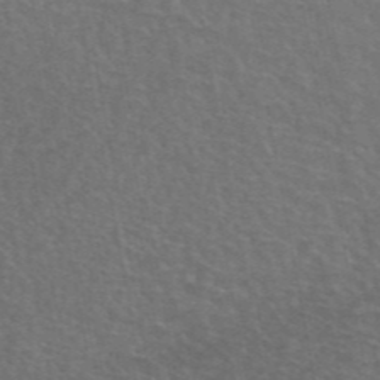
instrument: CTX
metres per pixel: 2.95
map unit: eAb
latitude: 45.0647
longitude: 107.3888
